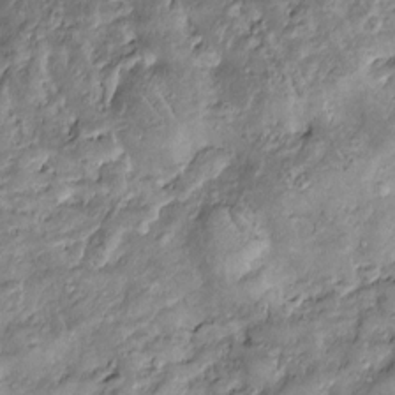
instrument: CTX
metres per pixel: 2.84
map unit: Htu
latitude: -6.4251
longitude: 159.6344
